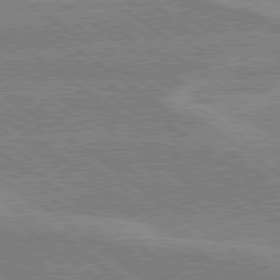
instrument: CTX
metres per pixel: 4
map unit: lApd
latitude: 79.1592
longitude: -161.3293
